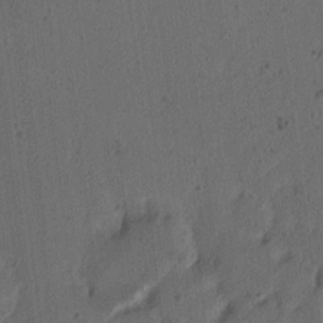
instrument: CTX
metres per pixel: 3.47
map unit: Ave
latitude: 14.1011
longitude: -106.6113
